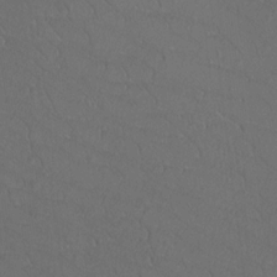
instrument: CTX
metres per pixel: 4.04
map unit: Htu
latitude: -11.7856
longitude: -72.3845
